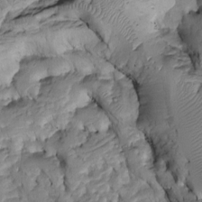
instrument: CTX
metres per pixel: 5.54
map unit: Htu
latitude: -6.7085
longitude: 154.4251
